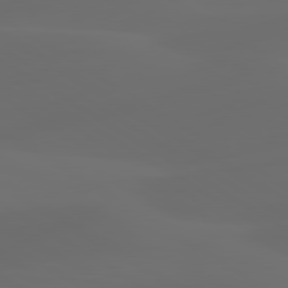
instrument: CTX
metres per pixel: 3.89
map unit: lApd
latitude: 80.2145
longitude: -91.1025
